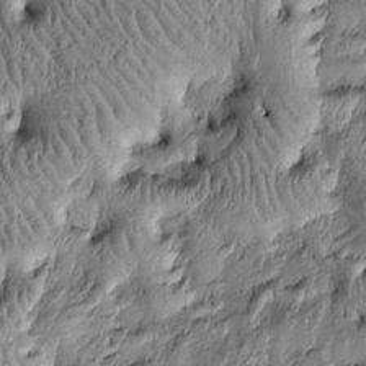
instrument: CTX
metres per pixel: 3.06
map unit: Htu
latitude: -6.1794
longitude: 159.5966
